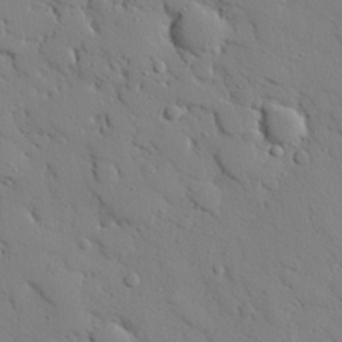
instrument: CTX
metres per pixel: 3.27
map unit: eHh
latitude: 25.9906
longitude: -78.1200
